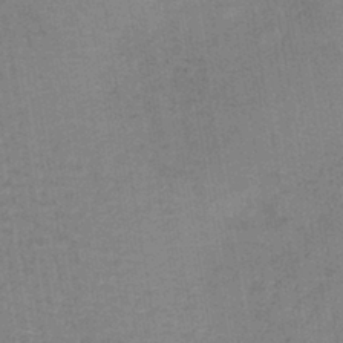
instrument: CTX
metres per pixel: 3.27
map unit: lHb
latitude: -41.7100
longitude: 60.7085
